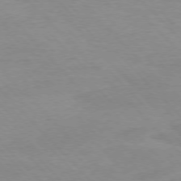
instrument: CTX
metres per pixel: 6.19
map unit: Ap
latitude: -77.1053
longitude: -87.5560
